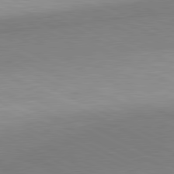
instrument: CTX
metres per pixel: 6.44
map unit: lApd
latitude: 81.0269
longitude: 157.1053
